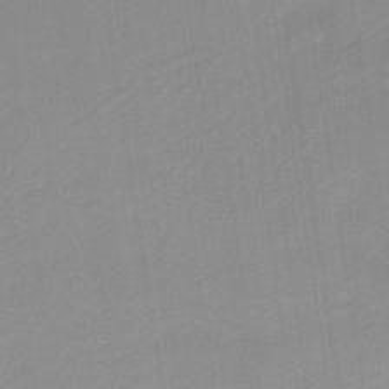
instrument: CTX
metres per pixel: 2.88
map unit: lHb
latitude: -34.8030
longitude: 64.8975
